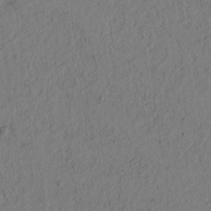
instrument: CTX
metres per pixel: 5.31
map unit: lAvf
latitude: 7.8772
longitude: 164.5007
